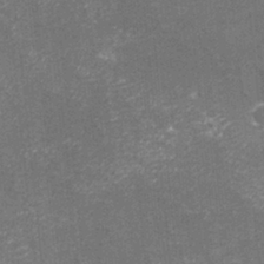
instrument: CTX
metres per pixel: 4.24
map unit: eHh
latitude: -3.5399
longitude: -75.5749
